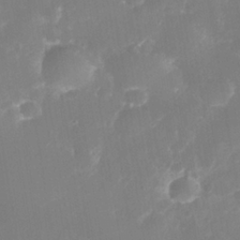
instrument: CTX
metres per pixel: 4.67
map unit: Nhe
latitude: -37.2753
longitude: -113.5560
